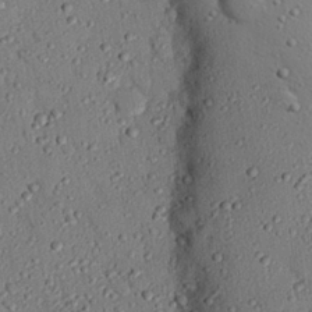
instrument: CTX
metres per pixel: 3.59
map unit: eHh
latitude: 25.5182
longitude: -78.1578
